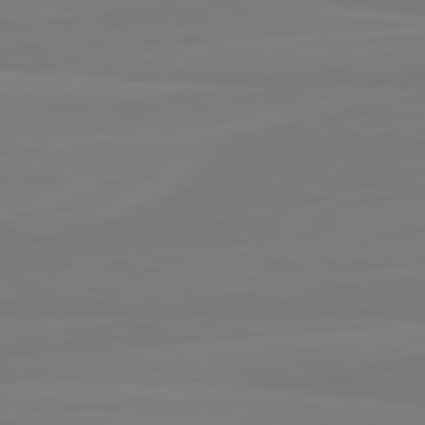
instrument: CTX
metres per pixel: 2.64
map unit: lApd
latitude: 82.1388
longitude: 164.6708
